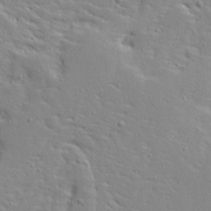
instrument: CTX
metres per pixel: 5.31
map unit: Ave
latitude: 12.8191
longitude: -137.4994
